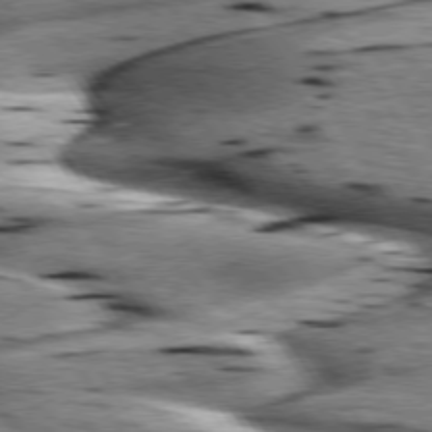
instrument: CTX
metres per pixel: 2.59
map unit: lApd
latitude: 75.5938
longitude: -59.9150
